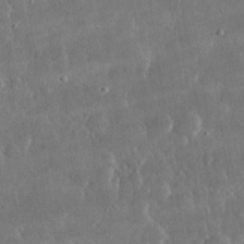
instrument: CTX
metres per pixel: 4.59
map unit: lHvf
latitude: 30.5546
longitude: -92.9513
